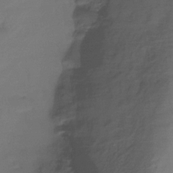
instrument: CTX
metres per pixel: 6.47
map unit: Ht
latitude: -15.2754
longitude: -45.5560
